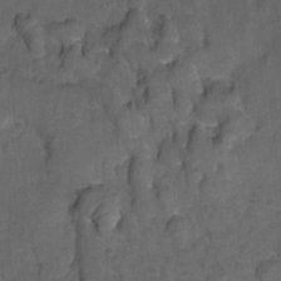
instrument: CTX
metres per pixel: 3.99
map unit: Hto
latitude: 4.7057
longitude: -31.7450
